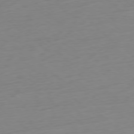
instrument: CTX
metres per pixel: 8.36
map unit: Ap
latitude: -78.6518
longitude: -59.3860
